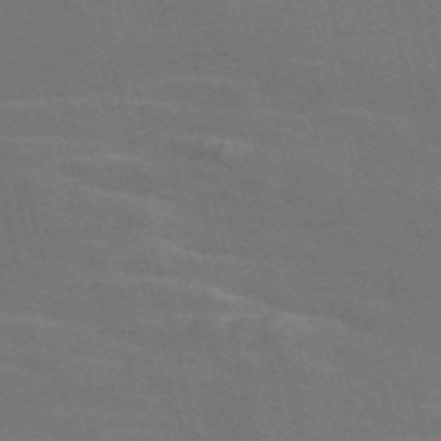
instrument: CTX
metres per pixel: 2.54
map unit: Nve
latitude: -58.7274
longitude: 63.0864
